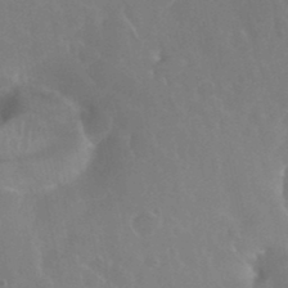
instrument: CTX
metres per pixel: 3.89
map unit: eHh
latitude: 35.6505
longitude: -59.2159
